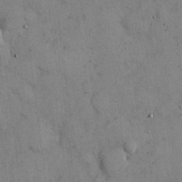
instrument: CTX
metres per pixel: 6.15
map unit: Hto
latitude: 12.7813
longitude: -59.9528
